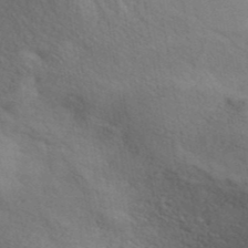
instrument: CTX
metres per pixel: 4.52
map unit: ANa
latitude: 41.6316
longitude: 51.2375
